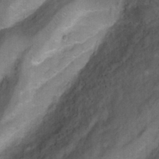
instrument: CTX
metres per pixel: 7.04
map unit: Ht
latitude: 1.3670
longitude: -33.2915
